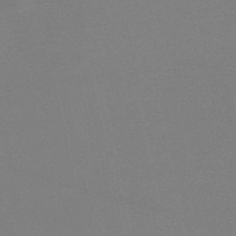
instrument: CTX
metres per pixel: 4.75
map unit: HNb
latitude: -49.6344
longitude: -43.1970
